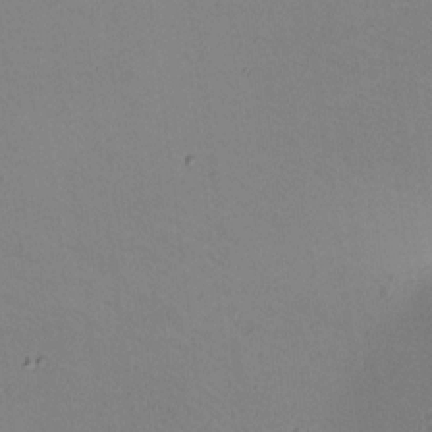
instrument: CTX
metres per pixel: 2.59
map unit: HNhu
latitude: 9.8772
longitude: 15.1809
